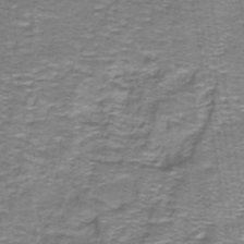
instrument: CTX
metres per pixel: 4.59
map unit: lHb
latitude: -40.9353
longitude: 56.3684
